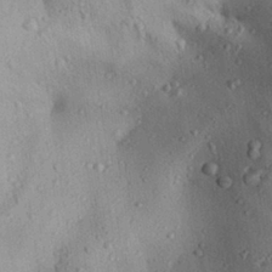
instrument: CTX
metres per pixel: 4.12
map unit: Aa
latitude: 28.3278
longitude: -131.4049
